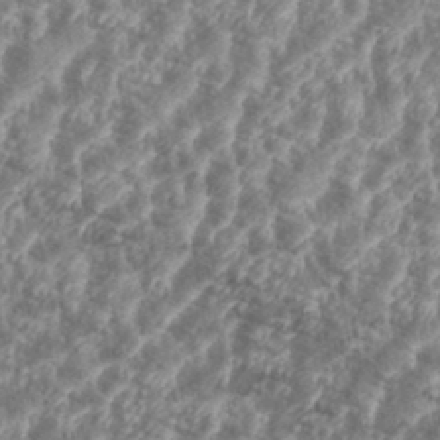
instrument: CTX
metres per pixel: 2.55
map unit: eHh
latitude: 35.3859
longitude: -136.1011
